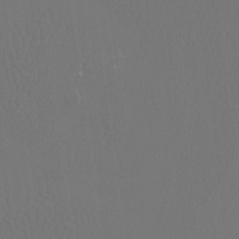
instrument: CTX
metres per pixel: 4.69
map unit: Htu
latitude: -13.6533
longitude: -47.8773
